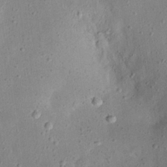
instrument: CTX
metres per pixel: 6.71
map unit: eHh
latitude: 23.1781
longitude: -67.7449
